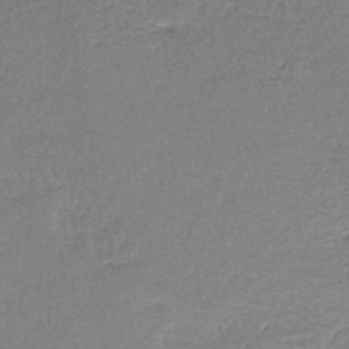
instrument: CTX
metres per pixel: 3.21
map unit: lHb
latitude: -44.3873
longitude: 57.5777
